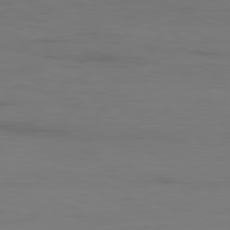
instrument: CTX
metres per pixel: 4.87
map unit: Ap
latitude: -80.1606
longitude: -92.9513
